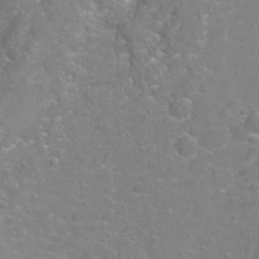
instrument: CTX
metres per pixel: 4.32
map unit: Hto
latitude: -4.9730
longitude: -35.3859
